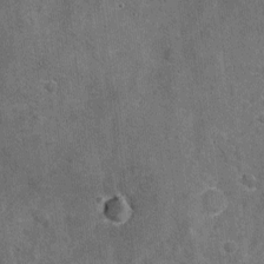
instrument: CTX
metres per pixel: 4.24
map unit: Nhu
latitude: -17.7856
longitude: -56.3089
